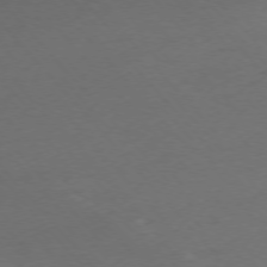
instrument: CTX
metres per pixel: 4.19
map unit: Ap
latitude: -76.3873
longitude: -72.1011
